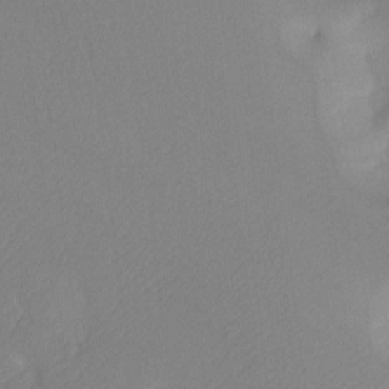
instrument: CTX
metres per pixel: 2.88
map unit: Ht
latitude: -9.8044
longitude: -34.5545
